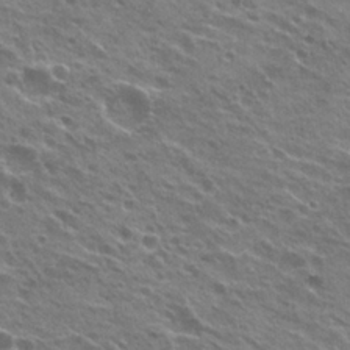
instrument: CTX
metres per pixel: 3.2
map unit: Hto
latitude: 24.1199
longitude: -30.8947
